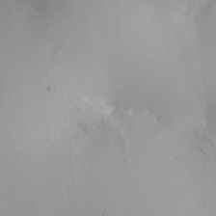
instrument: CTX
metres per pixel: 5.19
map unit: HNhu
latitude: 7.8583
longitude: 8.7463
